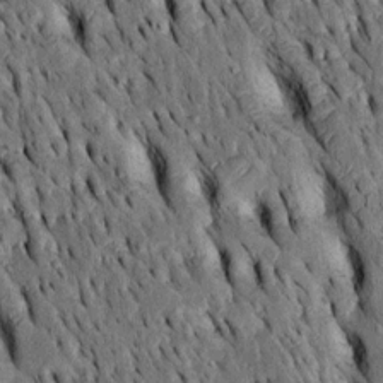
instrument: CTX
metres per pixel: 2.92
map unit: Htu
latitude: -3.1053
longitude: 150.6140
